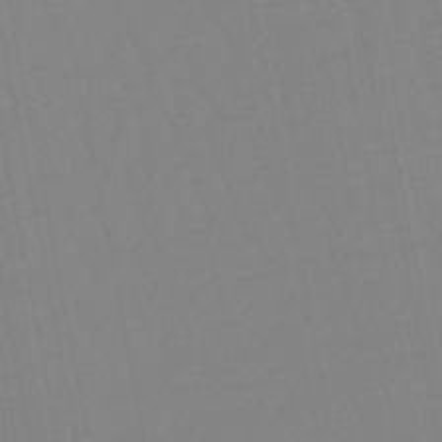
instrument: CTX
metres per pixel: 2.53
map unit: eHb
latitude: -48.9164
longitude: 85.4454
